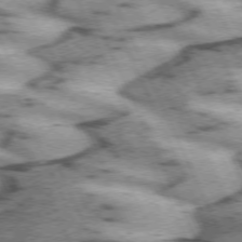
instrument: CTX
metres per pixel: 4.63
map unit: lApd
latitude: 72.0633
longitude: -54.6301
